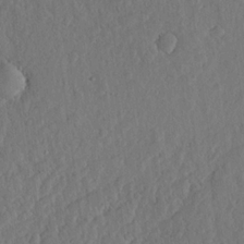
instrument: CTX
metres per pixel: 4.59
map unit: lHvf
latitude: 18.8191
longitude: -115.2725
